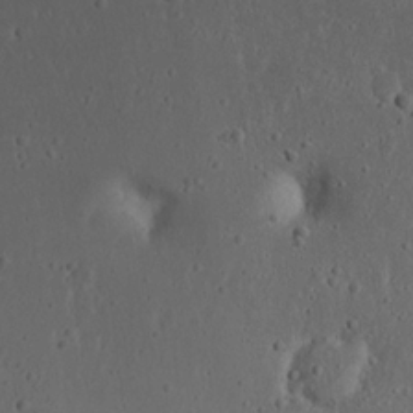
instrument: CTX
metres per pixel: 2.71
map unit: eHh
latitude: 22.6301
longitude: -69.9528
